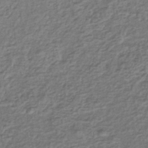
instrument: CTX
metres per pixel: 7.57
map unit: lHb
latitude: -41.1431
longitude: 62.4629
